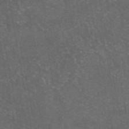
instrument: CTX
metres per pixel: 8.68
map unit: eAb
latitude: 46.9892
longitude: 124.6518
